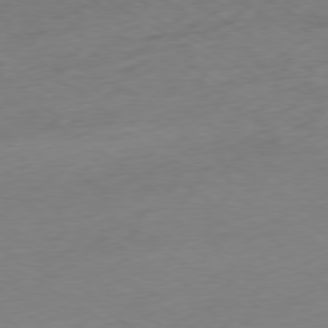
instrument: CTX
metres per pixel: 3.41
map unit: Ap
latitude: -78.9163
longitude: -57.7260
